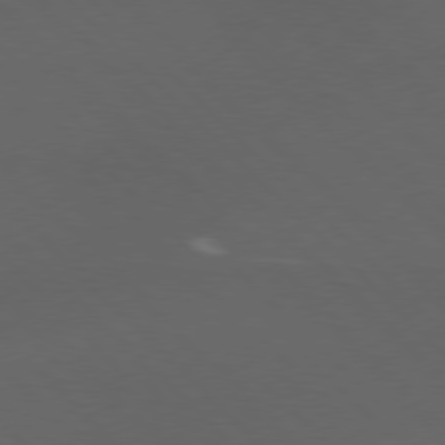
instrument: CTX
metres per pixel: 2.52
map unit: Hpe
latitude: 77.1592
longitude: -125.8772
